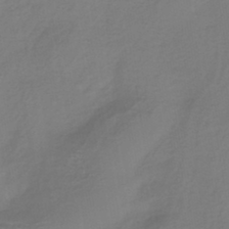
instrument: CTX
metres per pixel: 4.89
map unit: HNhu
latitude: -43.0297
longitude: 97.5021
